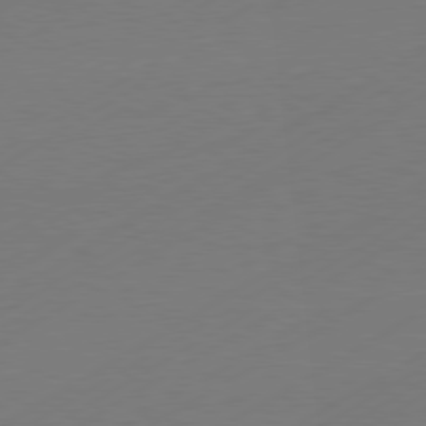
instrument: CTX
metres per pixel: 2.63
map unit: Hpe
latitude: -80.7086
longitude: 14.6519
